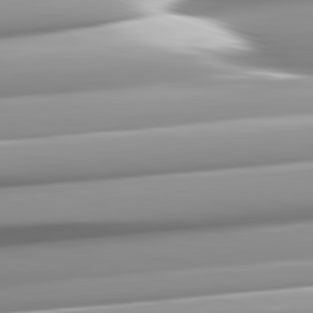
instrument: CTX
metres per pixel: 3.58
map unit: lApd
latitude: 82.5356
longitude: -143.7450
